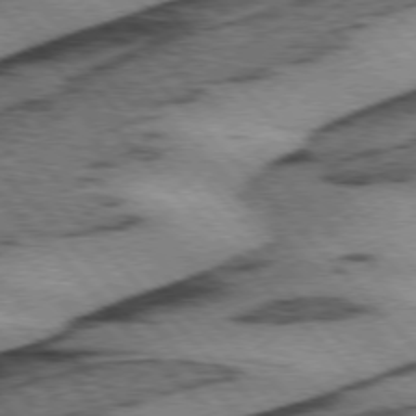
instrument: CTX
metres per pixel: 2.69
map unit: lApd
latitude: 75.4426
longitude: -78.5357
